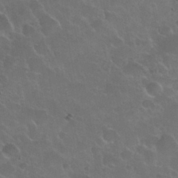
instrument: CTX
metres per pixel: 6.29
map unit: Nhu
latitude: 30.9325
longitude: -54.7813
